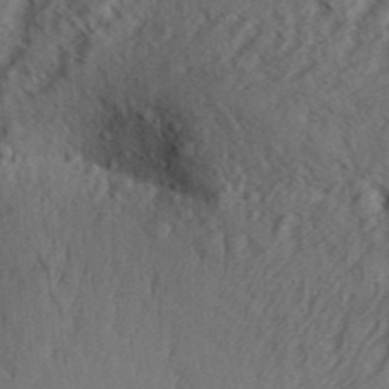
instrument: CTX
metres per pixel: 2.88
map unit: Aa
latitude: 30.2145
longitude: -138.7246
